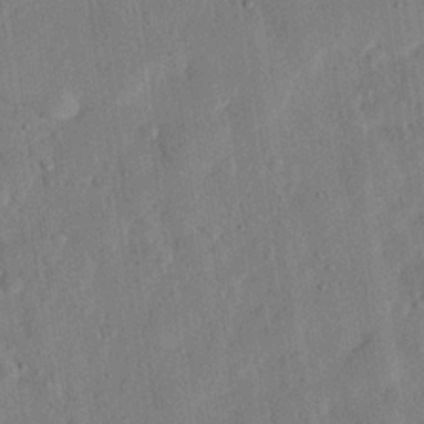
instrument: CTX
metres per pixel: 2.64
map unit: eHh
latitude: 25.5371
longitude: -81.4237
